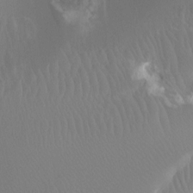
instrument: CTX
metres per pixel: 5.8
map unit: Ht
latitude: -2.4440
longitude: -17.9528
